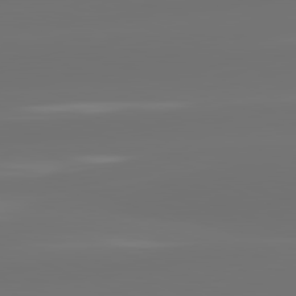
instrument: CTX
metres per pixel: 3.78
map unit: lApd
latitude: 82.1577
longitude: -167.4615
